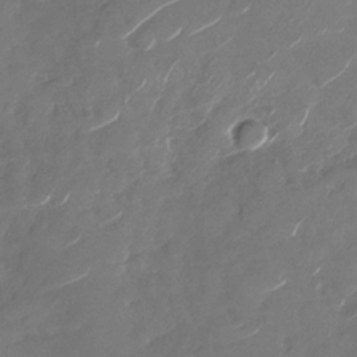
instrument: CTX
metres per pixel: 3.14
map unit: Nhu
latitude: -27.4454
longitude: -73.8584
